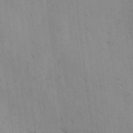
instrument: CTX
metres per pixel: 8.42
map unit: lAvf
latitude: -4.2361
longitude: -113.3104
